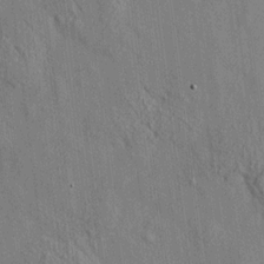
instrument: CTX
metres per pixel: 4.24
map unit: HNhu
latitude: 12.2712
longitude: 10.0094
